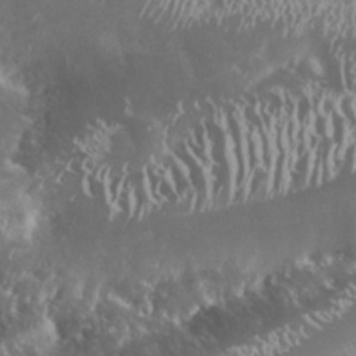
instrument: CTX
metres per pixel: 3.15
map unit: Nhu
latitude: 25.6316
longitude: -59.0647
